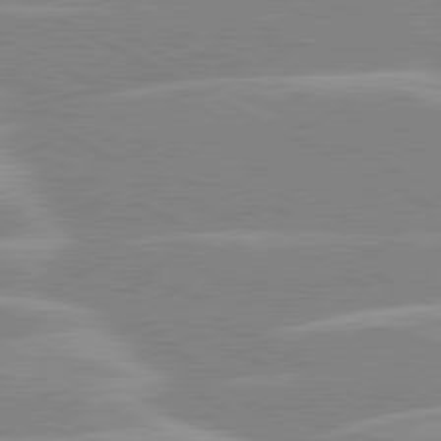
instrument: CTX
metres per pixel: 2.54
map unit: lApd
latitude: 80.4790
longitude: -124.8002
